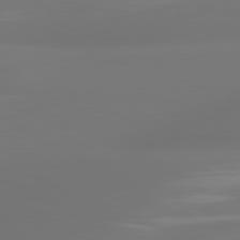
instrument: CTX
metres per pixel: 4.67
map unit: lApd
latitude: 81.3293
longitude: -165.5182
